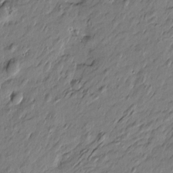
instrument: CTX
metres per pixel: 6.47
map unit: Htu
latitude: -7.2565
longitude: 177.9745
